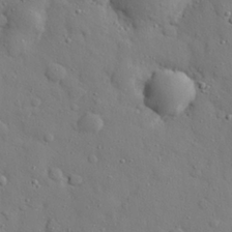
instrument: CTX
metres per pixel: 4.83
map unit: eHh
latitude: 27.5371
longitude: -78.3468
